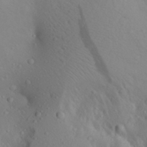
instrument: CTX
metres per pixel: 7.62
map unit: Aa
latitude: 26.4223
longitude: -147.7450
